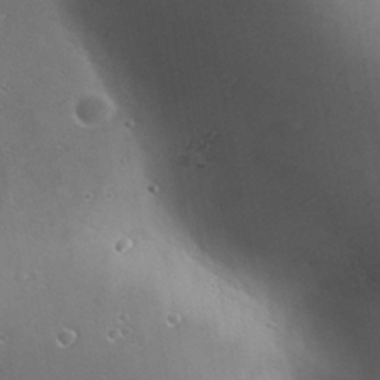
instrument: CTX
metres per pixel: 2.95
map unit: Aa
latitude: 32.9325
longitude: -141.6127
